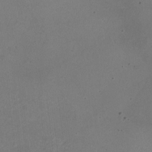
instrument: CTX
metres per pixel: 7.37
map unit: HNhu
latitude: -3.5210
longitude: -3.1214
